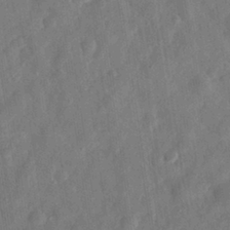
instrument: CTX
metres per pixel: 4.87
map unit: eHh
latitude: 30.7058
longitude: -75.1025
